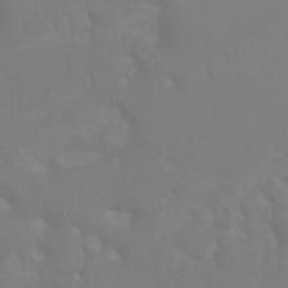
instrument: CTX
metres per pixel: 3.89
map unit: Ht
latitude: -9.8233
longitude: -34.1577
